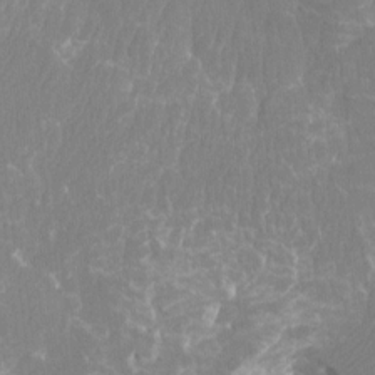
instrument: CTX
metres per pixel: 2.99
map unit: Ht
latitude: -8.1606
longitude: -28.4412
